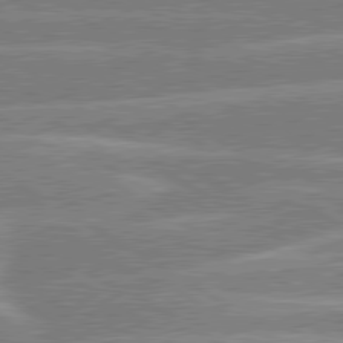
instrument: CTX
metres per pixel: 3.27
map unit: lApd
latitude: 80.2333
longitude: -130.8002
